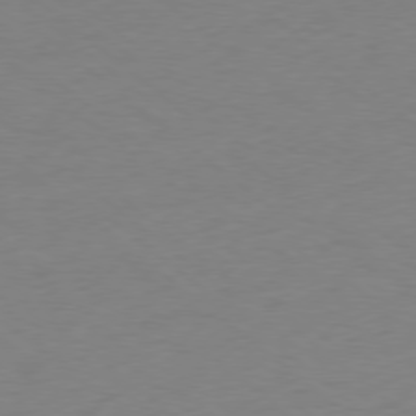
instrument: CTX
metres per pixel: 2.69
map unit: Ap
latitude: -78.8219
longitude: -56.7624
